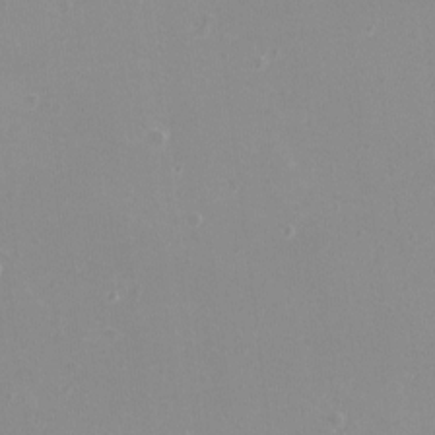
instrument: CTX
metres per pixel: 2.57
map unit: eHh
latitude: -12.1795
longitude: -61.2915
